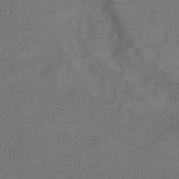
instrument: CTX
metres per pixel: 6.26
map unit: Hto
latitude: 7.9150
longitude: -61.4048
